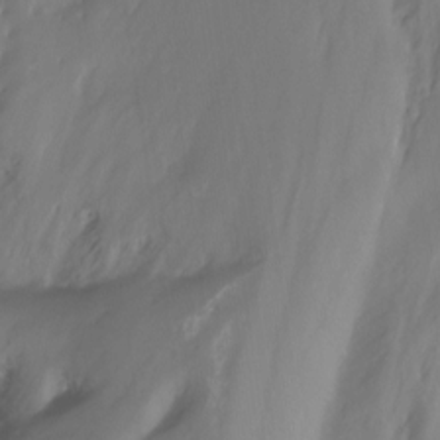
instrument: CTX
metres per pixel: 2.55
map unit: Nhu
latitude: -13.2187
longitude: -62.8569
